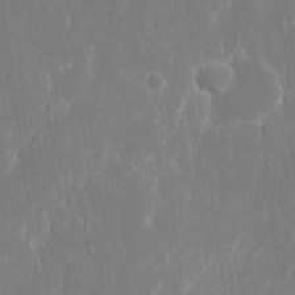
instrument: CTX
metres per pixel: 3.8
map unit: eHh
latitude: 14.4223
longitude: -71.6883
